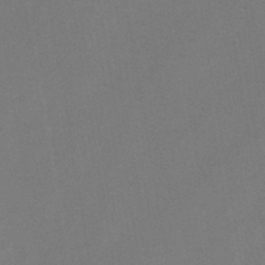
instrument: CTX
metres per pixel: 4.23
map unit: HNb
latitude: -44.8975
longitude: -39.0647
